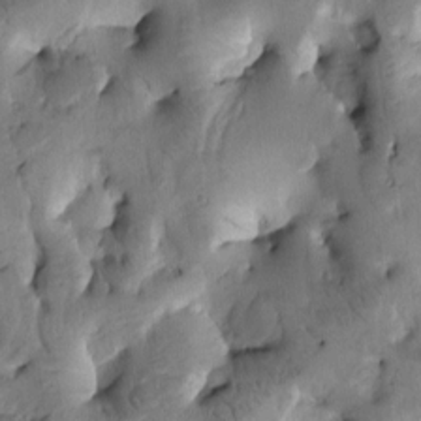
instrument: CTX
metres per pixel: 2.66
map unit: Htu
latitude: -3.2753
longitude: 169.5777
